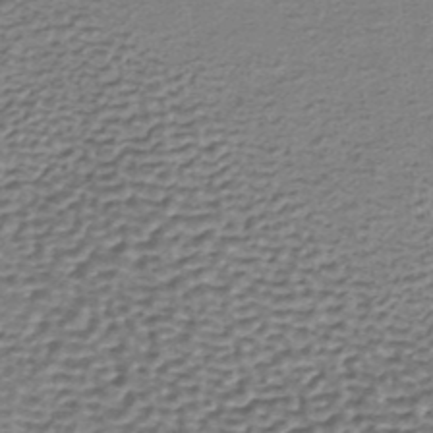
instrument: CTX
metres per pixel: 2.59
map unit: lHb
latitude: -35.5588
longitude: 60.7463
